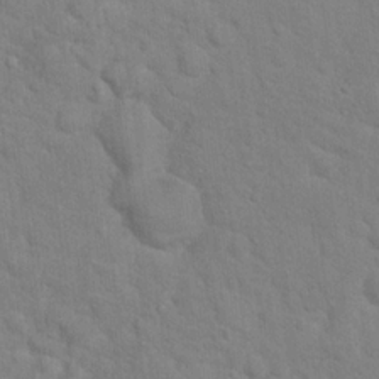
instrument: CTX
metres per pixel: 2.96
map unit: Hto
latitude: 18.3845
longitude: -35.0458
